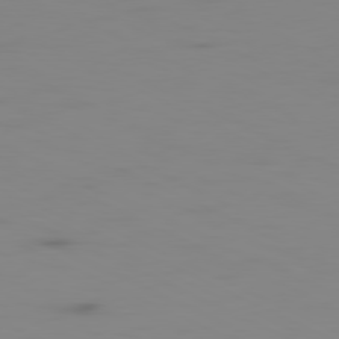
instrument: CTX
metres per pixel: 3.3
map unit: Ap
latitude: -81.0109
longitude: -61.9150
